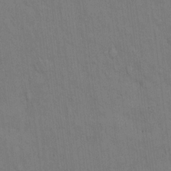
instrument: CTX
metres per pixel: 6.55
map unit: Hto
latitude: 14.3657
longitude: -61.2915
